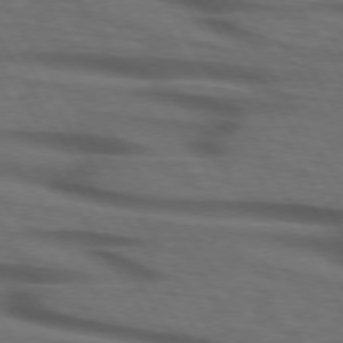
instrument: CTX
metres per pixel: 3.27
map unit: lApd
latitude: 73.4805
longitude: -74.0633
